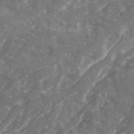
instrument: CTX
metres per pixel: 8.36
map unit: Ave
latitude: 20.1200
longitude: -130.8947
